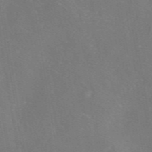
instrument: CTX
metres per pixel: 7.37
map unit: eAb
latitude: 46.4979
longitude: 111.1620
